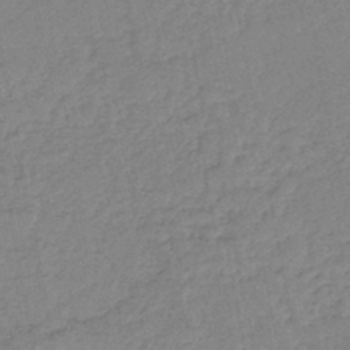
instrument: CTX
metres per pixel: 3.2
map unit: eHb
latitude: -45.0109
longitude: 80.7841
